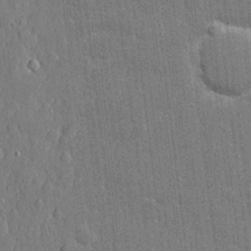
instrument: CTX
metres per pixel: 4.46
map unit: eHh
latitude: 6.6113
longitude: -74.5924
